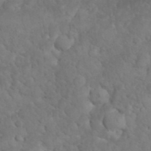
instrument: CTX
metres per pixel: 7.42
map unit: eHh
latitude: 32.8380
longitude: -66.5167
